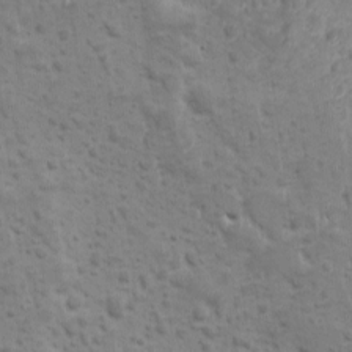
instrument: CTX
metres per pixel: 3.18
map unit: Ave
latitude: 10.5735
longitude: -104.6302
